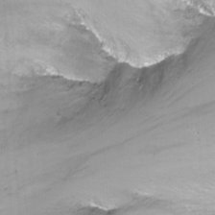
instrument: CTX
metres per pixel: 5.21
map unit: Nhu
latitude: -12.3117
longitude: -62.0255
